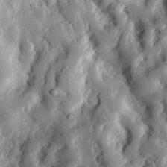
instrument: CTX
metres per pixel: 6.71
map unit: eHh
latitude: 30.1767
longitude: -80.2711
